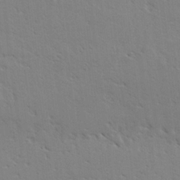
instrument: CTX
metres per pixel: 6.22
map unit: lAvf
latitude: -3.8044
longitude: -113.1214
